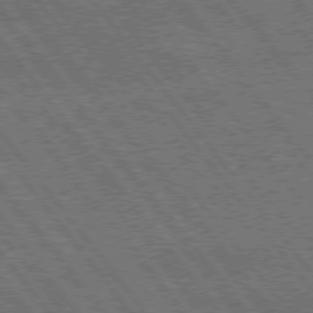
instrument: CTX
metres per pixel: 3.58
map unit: Hpe
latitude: 74.7057
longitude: -149.9150
